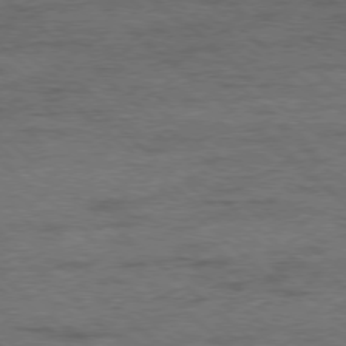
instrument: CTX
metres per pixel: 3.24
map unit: Ap
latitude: -78.5195
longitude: -50.6112
